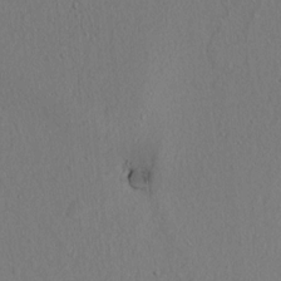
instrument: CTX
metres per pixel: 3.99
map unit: lAvf
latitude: 8.7435
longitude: 165.8801
